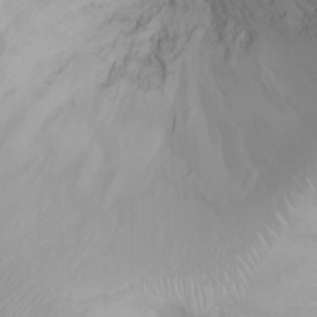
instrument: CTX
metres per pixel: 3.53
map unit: Ht
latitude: -1.0109
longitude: -61.3859
